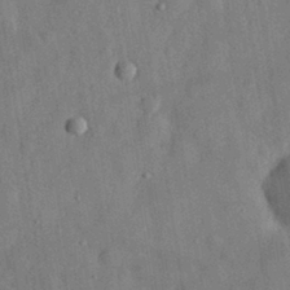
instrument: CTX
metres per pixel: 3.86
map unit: eHh
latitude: 29.6316
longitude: -76.6490
